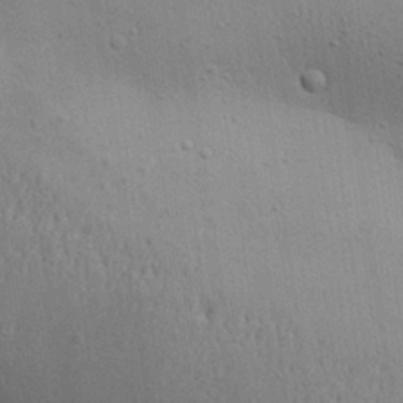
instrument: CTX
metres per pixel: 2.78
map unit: Aa
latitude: 27.0836
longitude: -130.3090
